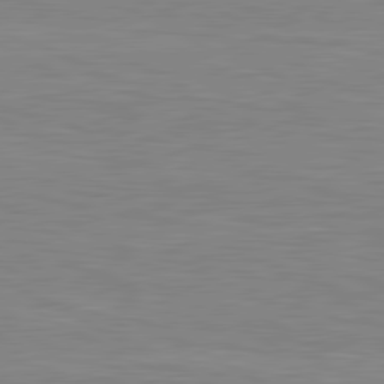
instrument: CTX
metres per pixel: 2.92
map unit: lApd
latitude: 80.7624
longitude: 170.9731
